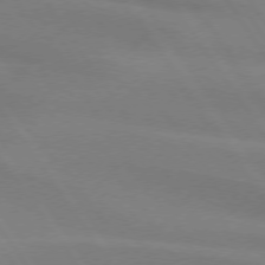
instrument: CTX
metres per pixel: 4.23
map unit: lApd
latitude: 74.2523
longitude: -63.1781
